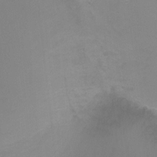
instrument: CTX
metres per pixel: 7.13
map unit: Ht
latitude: -6.1983
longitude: -28.5168
